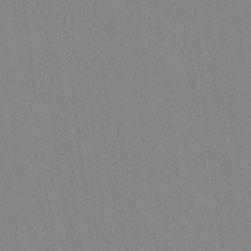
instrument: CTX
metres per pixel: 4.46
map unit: lAvf
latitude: 7.6127
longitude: 166.6329
